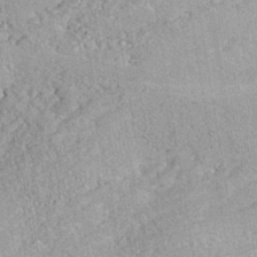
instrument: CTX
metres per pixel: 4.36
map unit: eHh
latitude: -41.3132
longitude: 120.5384
